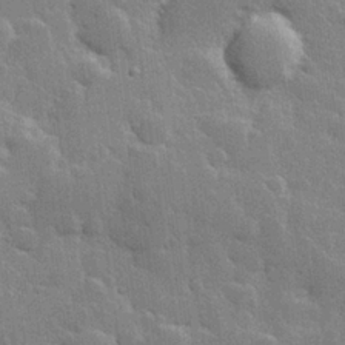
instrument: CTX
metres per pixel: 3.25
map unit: Hve
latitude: 24.9135
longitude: 149.7667
